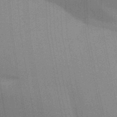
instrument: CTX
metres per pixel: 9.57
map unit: Aa
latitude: 32.5546
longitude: -143.2159
